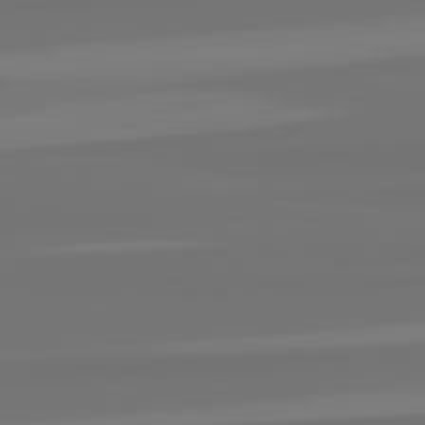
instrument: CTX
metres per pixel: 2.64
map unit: lApd
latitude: 82.5545
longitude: -177.1592
